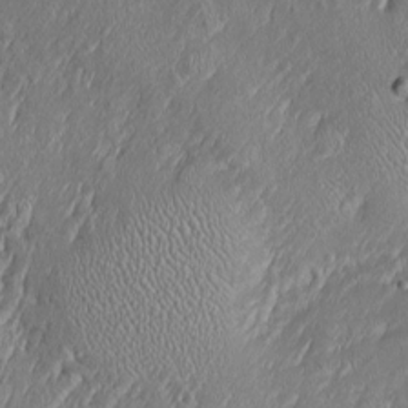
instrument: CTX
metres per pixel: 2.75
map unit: Htu
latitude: -6.5007
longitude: 158.1606
